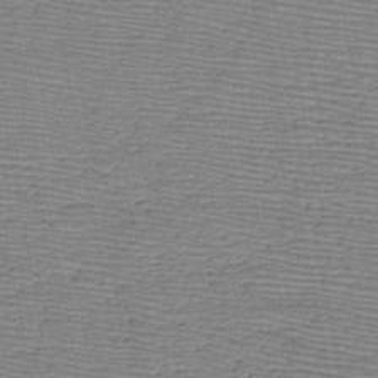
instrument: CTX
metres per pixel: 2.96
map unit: HNb
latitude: -48.1417
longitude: -40.3467
